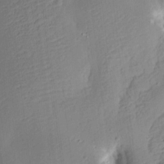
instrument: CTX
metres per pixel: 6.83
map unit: Aa
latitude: 13.0459
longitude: -139.5371
